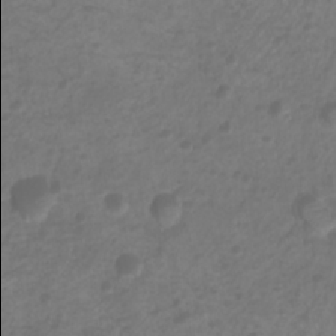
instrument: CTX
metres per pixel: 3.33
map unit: Htu
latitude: 2.1766
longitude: -21.9906
